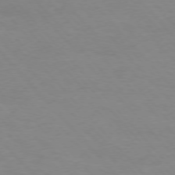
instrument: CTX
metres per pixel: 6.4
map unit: Ap
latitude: -76.7274
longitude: -88.0633
